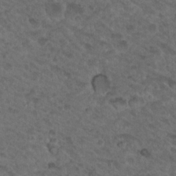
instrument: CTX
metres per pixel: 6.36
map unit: Nhu
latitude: 19.2348
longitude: -32.5924
